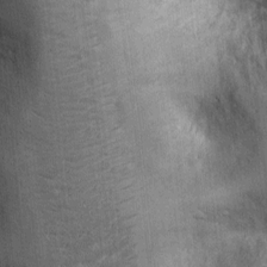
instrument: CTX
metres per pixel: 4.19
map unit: Ht
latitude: -2.7463
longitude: -13.5182
